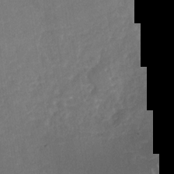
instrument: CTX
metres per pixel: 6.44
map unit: Nhu
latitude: -30.0094
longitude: -62.9514
